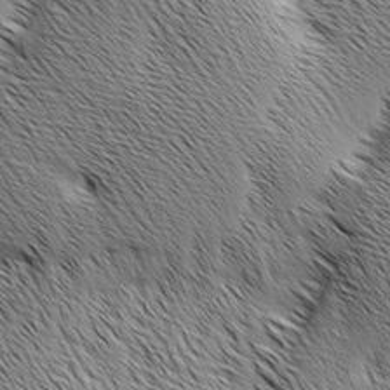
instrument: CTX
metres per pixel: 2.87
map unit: Ave
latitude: 1.1214
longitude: -115.0458
